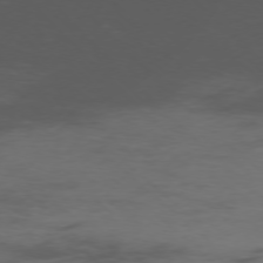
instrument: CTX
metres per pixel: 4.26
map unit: Ap
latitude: -76.7841
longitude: -66.8191
